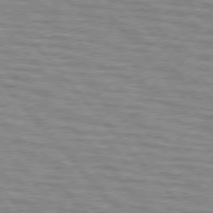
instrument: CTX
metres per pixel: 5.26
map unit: lApd
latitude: 76.3845
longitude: -76.7435
